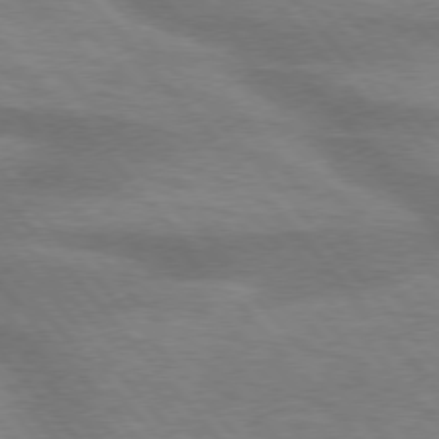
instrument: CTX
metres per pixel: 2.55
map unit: lApd
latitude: 75.5938
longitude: -58.8569
